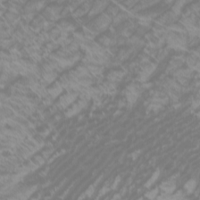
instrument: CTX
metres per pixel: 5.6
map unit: Htu
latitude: -5.8422
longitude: -74.5924
